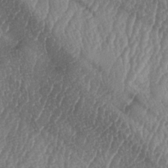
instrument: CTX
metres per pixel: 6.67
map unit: lAa
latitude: -6.3117
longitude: -129.6316
